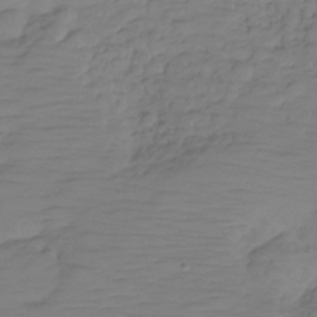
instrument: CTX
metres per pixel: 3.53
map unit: Hve
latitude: -29.4454
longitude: 90.7275
